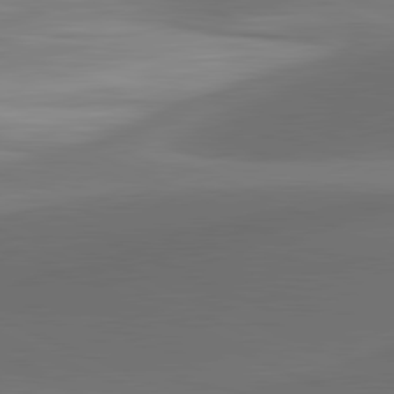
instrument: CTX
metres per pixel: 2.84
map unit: lApd
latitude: 81.4804
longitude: 130.6707
